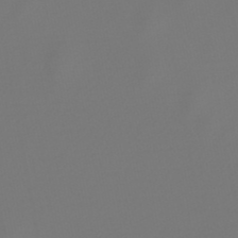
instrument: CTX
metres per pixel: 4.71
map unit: lHb
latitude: -47.4076
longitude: 72.5951
